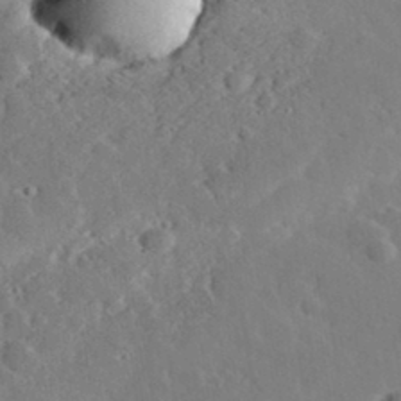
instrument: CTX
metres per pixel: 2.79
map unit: lHvf
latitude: 33.3860
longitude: -83.1592
